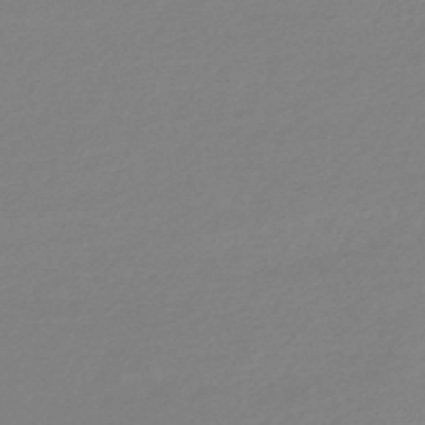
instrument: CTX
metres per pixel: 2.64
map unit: lHb
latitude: -44.8030
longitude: 71.2376
